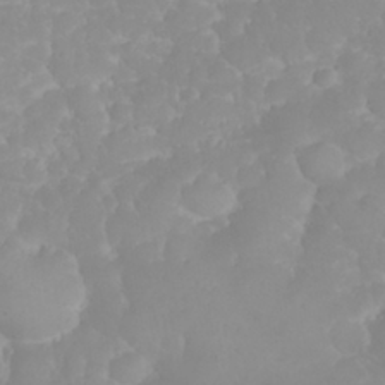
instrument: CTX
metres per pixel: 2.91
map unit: eHh
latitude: 31.9528
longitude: -64.2711
